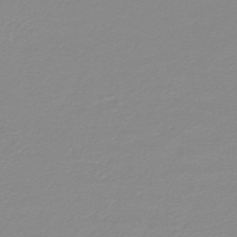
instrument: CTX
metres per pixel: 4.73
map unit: lHb
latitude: -44.4251
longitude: 55.0864
